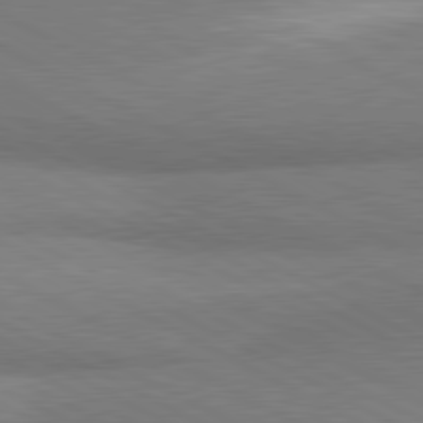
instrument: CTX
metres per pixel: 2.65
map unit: lApd
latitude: 80.8947
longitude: 165.6344
